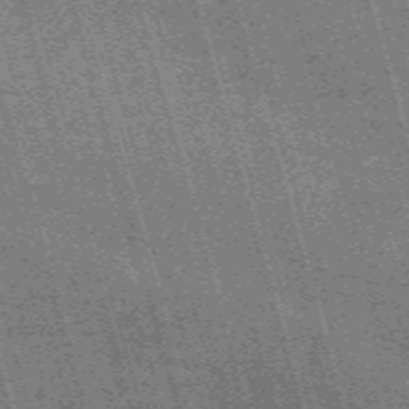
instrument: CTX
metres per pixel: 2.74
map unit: Nve
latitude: -59.5021
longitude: 62.1983
